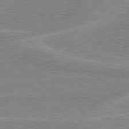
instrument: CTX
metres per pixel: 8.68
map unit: lApd
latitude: 78.9136
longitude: -156.3467
